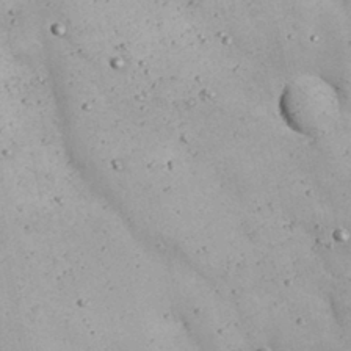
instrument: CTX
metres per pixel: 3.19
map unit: Nhu
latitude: 22.2711
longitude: -66.8569
